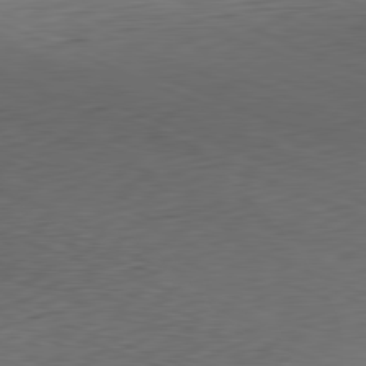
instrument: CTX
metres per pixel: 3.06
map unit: Hpe
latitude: -82.0850
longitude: 13.8800
